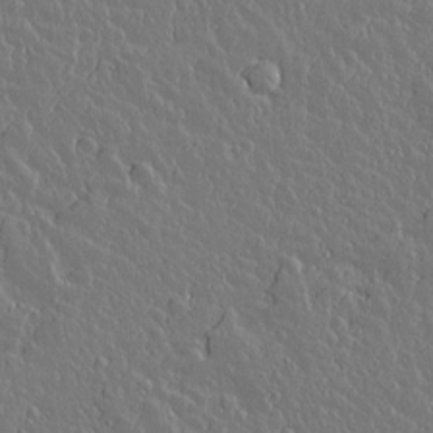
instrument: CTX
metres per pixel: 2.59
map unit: lAvf
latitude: 14.7436
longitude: -127.7450
